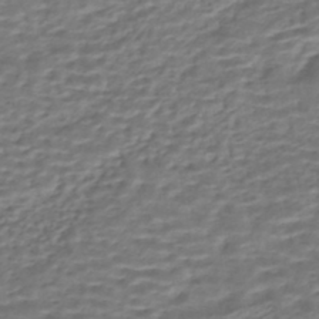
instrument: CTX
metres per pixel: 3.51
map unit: HNhu
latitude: -43.1431
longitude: 100.8030
